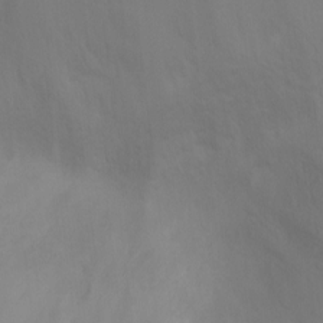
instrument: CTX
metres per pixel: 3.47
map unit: Ht
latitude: -5.0486
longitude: -28.8947
